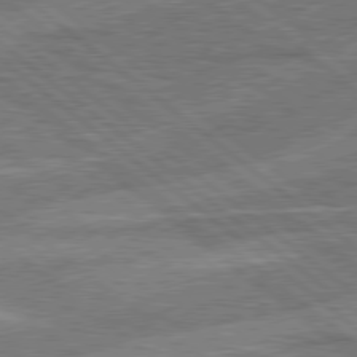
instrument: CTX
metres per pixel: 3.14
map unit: Hpe
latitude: 78.5168
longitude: -158.4979
